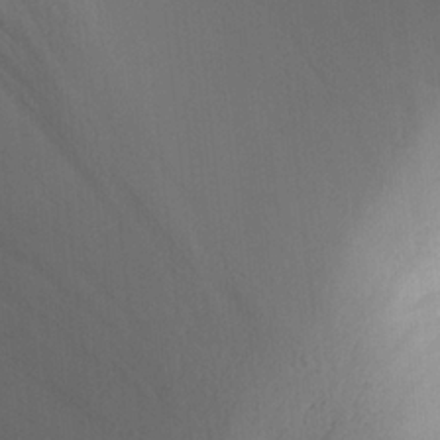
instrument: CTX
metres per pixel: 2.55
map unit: Aa
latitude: 25.6693
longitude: -131.4994
